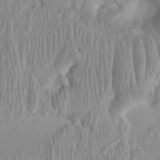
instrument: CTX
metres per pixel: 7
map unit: Ht
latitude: -2.5195
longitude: -15.9528
